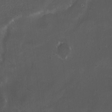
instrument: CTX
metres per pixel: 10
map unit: HNhu
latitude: 6.5546
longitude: 6.3117
